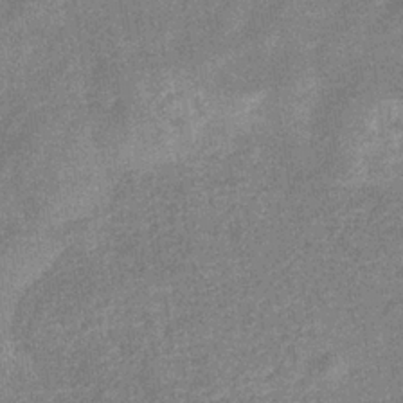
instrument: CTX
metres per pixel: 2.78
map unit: eHb
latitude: -34.1984
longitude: 78.2928
